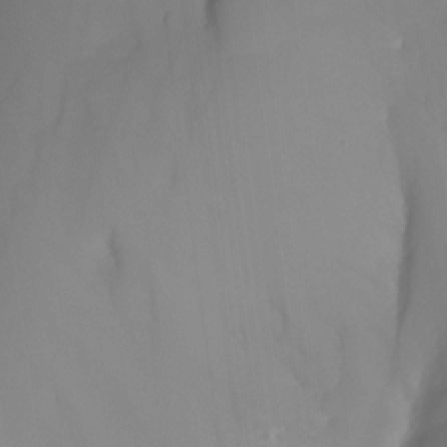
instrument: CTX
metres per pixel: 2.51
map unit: Nhu
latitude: -15.3321
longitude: -53.8961
